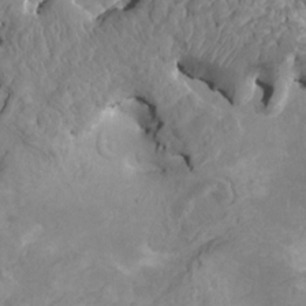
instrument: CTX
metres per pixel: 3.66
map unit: HNhu
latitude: 6.8947
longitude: -1.2348
